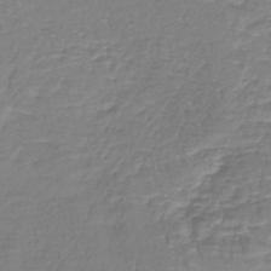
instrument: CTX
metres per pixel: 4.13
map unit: lHb
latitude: -41.3132
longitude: 65.5210
